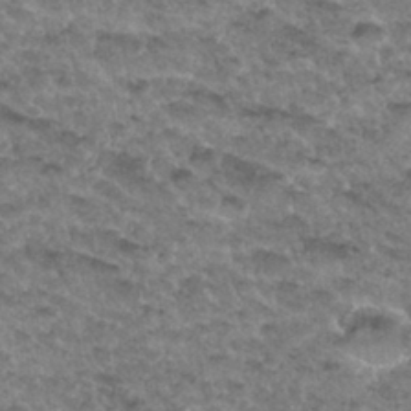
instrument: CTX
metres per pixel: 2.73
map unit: Hto
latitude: 33.7072
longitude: -48.4979
